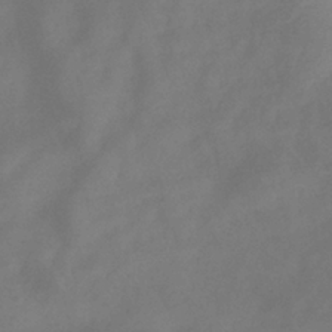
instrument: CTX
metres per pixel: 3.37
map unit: eHb
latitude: -35.5021
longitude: 78.5951
